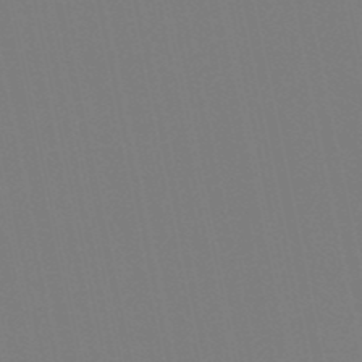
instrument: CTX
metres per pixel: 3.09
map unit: lHb
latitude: -49.5777
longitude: 75.2943
